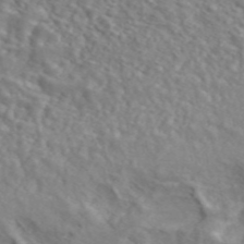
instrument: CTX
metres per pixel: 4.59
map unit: ANa
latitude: 46.8947
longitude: 26.2172
